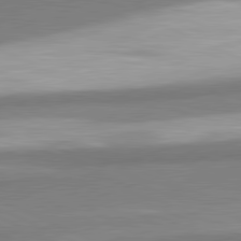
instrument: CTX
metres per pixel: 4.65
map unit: lApd
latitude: 81.1970
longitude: 165.8234
